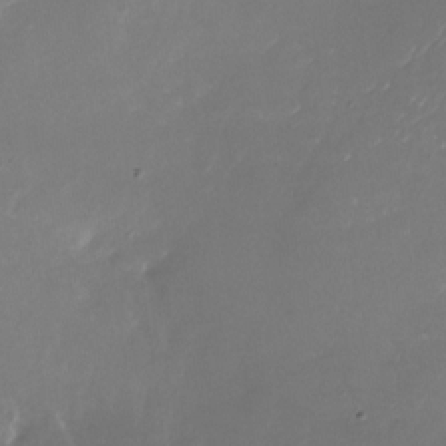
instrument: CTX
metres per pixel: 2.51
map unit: Nhu
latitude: -26.7085
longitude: -72.8569
